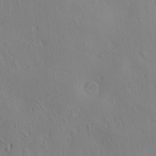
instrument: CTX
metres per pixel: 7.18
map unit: lAa
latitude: 5.7827
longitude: -114.3089
